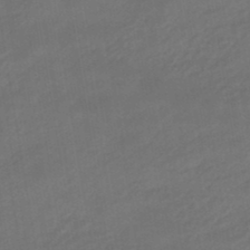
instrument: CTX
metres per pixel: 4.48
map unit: eHb
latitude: -47.0297
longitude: 85.3131
